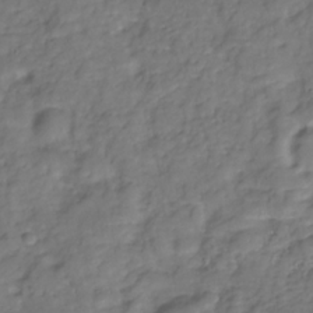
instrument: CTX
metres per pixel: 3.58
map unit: Hve
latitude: -30.1228
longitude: 92.4629
